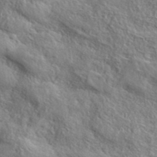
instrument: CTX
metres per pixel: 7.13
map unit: lHvf
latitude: 37.5938
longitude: -87.4048
